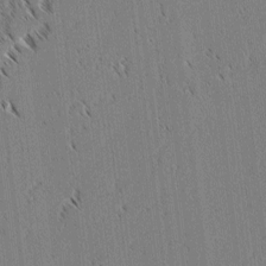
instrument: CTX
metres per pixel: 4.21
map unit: lAvf
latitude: 2.6868
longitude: -106.2711
